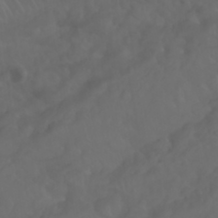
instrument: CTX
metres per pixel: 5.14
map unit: Nhu
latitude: 22.9703
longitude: -65.1781
